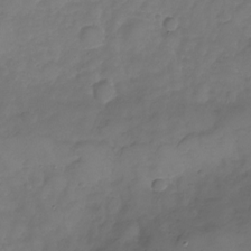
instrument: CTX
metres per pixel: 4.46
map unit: Nhu
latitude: -24.4440
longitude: -56.8380
